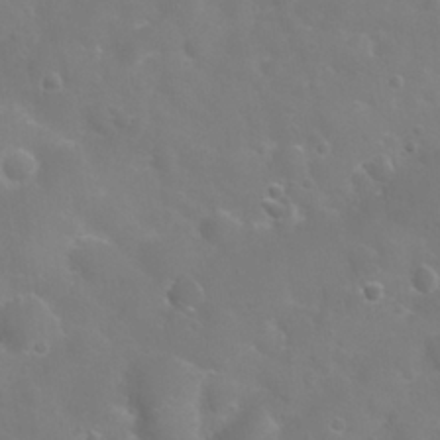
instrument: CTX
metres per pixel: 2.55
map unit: Nhu
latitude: 24.2333
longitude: -61.2915
